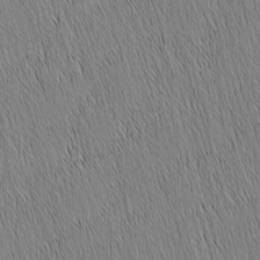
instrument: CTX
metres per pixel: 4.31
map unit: Nhu
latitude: -5.9367
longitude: -152.2901
